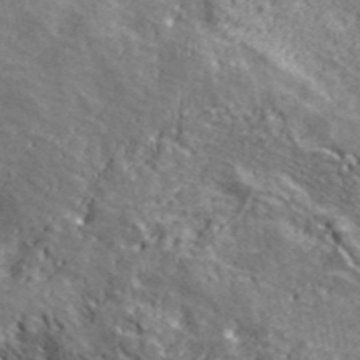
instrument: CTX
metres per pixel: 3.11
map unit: eHh
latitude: 43.5371
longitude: -88.4034
